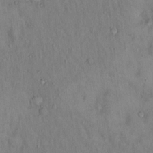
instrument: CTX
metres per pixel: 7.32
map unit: Hto
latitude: 15.5372
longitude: -60.4601
